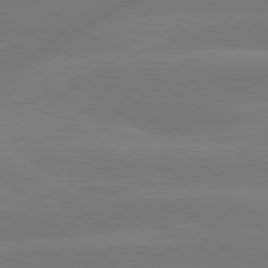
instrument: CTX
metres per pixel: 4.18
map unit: lApd
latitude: 79.6127
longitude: -149.3860
